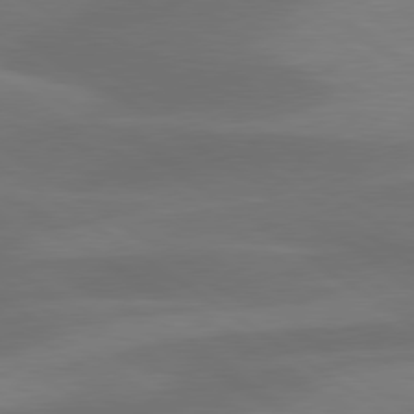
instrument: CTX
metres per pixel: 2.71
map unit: lApd
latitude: 79.6127
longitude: -90.8191
